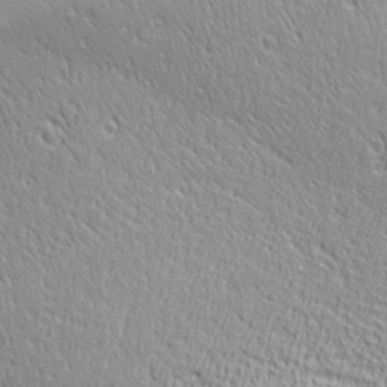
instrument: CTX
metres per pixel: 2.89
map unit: Ave
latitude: 20.5357
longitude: -137.2726
